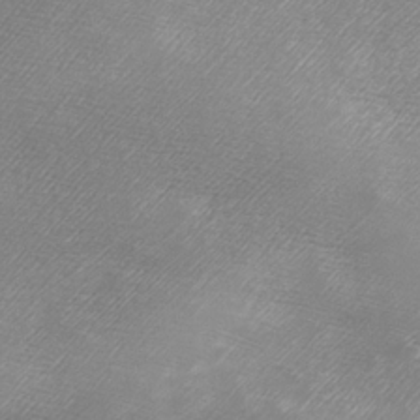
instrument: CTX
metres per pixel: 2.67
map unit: Ave
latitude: 10.1767
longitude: -106.2523
